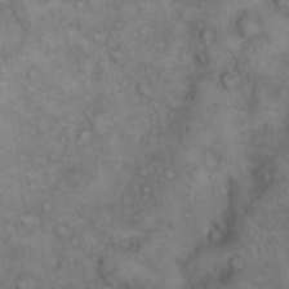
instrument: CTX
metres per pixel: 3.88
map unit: eHh
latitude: 17.2159
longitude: -63.6505
